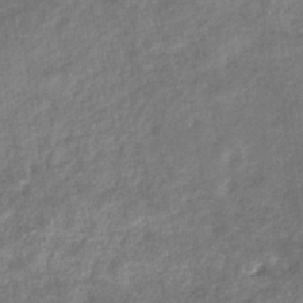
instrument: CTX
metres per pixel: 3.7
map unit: eHb
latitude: -34.7085
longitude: 75.3888
